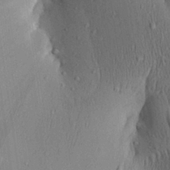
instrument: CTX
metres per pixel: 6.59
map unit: Aa
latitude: 27.7828
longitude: -136.3090
